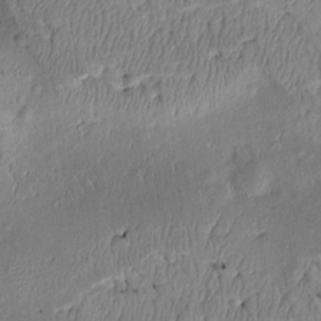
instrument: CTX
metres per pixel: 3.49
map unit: Htu
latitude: 3.7071
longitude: 149.5022
